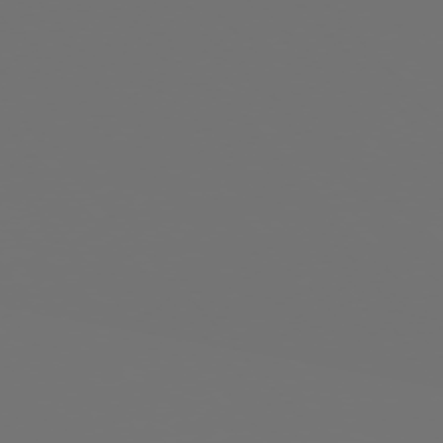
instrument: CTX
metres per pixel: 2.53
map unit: Ap
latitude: -76.0850
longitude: -63.1970
